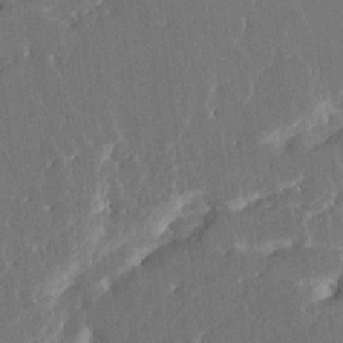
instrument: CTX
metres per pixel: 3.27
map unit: HNhu
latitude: 5.3104
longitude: -6.1767
